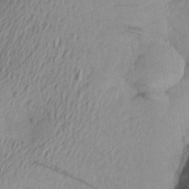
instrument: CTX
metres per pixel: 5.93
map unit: Aa
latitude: 25.6127
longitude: -146.1578
